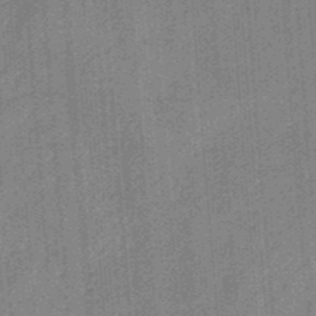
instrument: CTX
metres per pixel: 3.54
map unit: HNb
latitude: -34.4251
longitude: 57.1998
